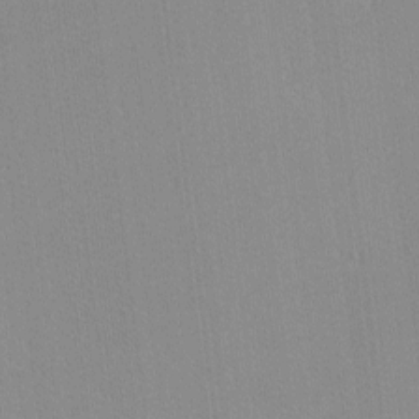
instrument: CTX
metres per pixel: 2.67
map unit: lHvf
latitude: -12.4440
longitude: -103.1970
